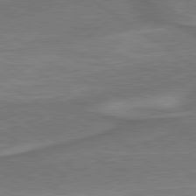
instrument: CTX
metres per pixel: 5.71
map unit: lApd
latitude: 79.6127
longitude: 171.3510
